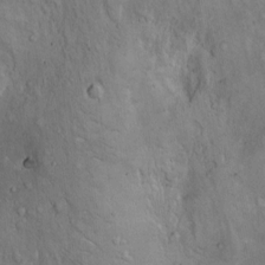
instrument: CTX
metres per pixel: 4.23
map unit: Hto
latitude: 11.6316
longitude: -58.5546
